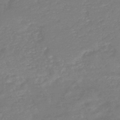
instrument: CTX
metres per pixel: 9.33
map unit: HNb
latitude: -44.3495
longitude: -38.1200
